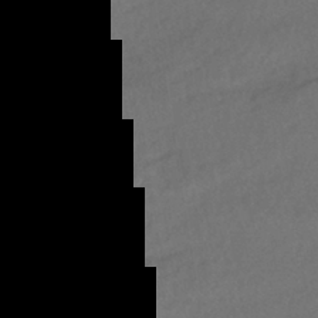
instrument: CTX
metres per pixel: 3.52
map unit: HNhu
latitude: -41.5777
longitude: 95.5210
